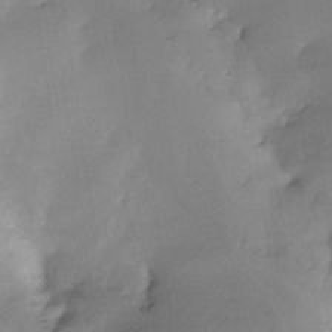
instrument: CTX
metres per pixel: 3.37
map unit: Nve
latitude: -25.4832
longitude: -109.1970
